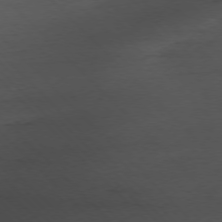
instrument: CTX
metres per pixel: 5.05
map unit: Ap
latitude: -77.2187
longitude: -82.6301
